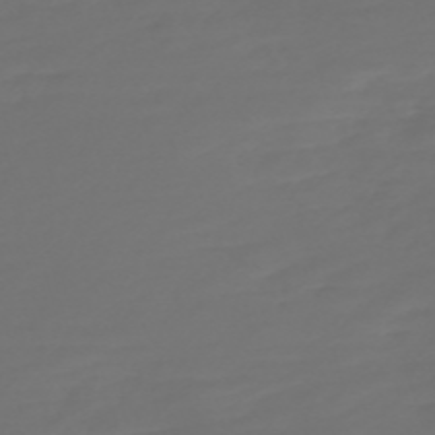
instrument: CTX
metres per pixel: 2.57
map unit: Nve
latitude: -59.5021
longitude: 58.0472
